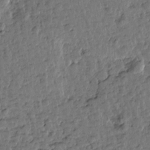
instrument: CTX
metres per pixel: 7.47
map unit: Htu
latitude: 0.1766
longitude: -179.2915
